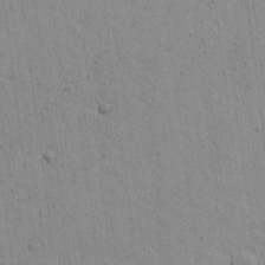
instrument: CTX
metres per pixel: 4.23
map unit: lAvf
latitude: 15.6316
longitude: -128.0822
